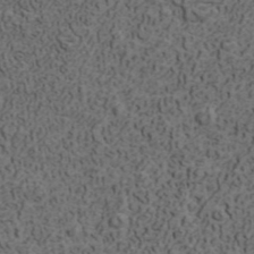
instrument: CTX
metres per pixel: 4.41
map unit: ANa
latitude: 42.2523
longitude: 29.6155
